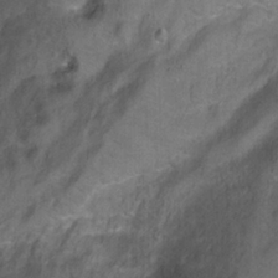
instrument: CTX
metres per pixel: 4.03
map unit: Ht
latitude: 1.3670
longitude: -33.2726
